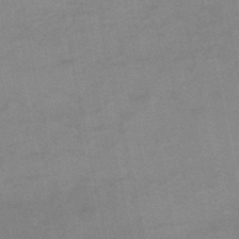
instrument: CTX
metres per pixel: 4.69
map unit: HNb
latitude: -45.4832
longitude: -36.1578
